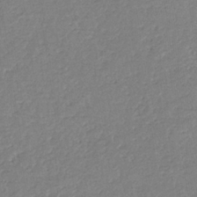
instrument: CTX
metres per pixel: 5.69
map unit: eHb
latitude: -35.2943
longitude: 77.2187
